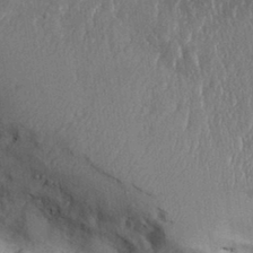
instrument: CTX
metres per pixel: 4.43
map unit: Aa
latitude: 31.6883
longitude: -144.2900
